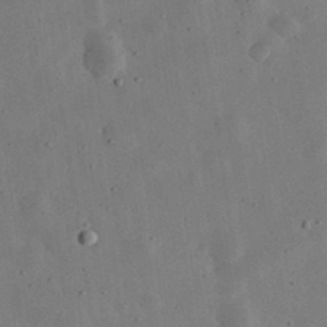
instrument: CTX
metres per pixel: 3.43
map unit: eHh
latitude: 32.8002
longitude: -75.8961
